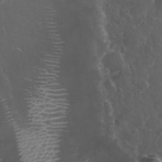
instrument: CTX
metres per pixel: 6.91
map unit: eHh
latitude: 33.9717
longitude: -61.5560
